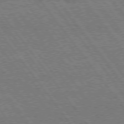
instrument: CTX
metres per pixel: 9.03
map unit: Hpe
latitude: 74.7057
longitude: -139.4615
